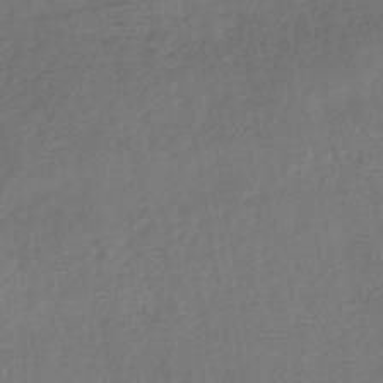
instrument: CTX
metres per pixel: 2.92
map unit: lHb
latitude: -41.5210
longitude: 69.1998
